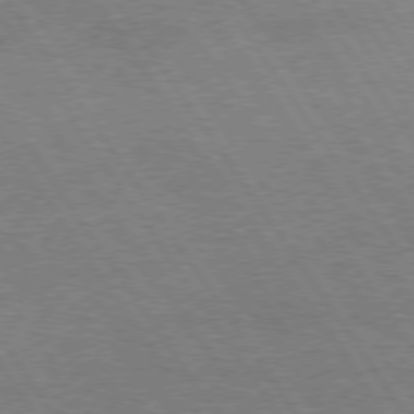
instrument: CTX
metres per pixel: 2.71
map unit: Hpe
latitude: 75.0270
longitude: -141.9150
